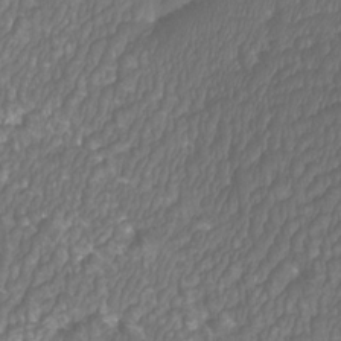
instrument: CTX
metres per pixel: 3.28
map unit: Htu
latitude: -11.0109
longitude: -73.6127
